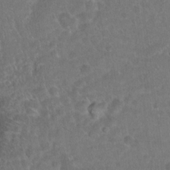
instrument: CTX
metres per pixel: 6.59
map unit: Hto
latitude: 17.2726
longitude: -41.0458
